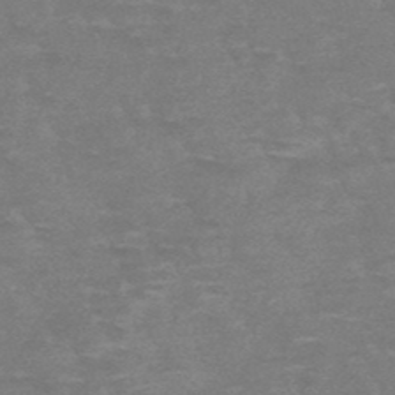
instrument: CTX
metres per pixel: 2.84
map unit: HNb
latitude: -48.6330
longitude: -48.7435
